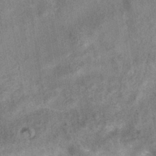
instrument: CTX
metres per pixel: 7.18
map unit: HNhu
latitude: -39.8234
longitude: 100.8219
